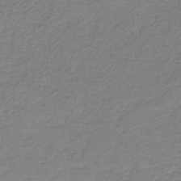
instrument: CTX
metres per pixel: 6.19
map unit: eAb
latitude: -35.8422
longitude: 52.4818
